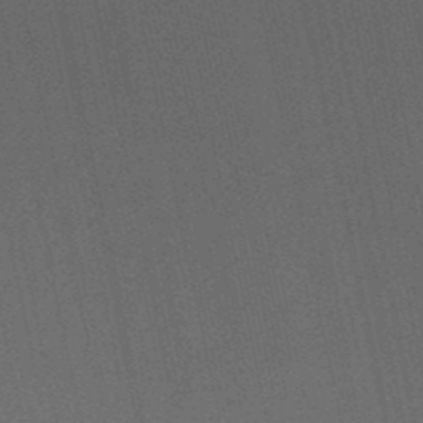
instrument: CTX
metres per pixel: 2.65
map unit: lHb
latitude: -48.8597
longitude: 68.9352
